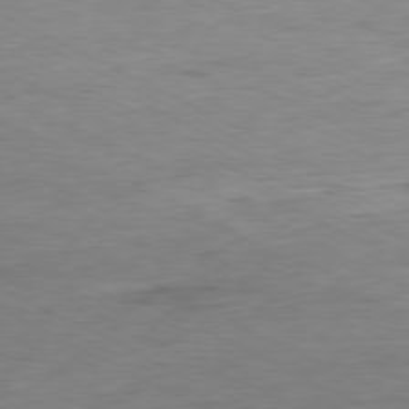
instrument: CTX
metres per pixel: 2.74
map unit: Ap
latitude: -80.4251
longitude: -75.5938
